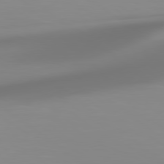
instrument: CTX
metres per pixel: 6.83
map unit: Hpe
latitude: 78.7813
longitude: -142.4601
